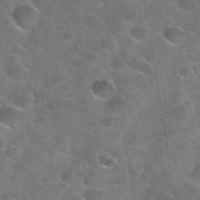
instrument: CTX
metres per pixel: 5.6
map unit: Nhu
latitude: 31.4616
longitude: -53.4805
